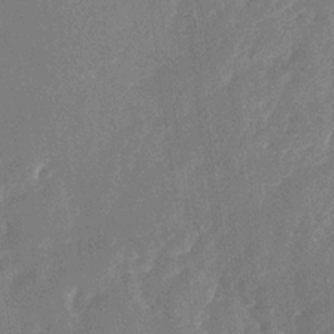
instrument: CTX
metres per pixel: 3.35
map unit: Nhu
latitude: -28.6519
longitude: -75.1781
